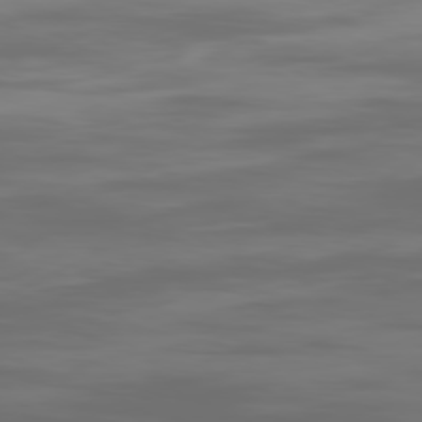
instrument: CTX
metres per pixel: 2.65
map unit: Ap
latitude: -79.8044
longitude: -94.2145
